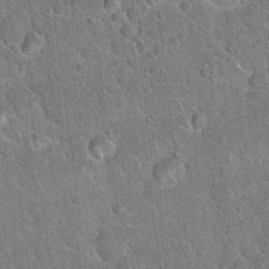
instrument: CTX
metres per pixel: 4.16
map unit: Hto
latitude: 20.2145
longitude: -50.8191
